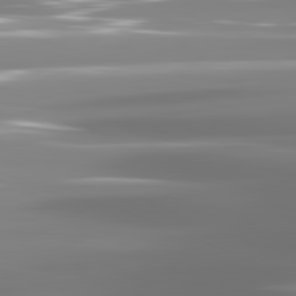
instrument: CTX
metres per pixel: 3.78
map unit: lApd
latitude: 81.5560
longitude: -138.3845
